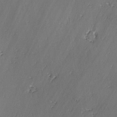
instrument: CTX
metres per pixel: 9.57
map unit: lAvf
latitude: -2.8596
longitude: -106.4223
